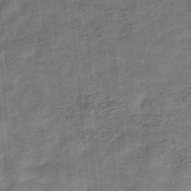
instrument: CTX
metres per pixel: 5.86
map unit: eHb
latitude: -34.3117
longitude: 79.3320
